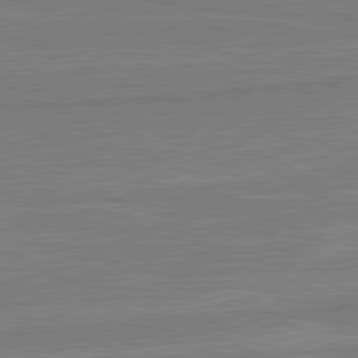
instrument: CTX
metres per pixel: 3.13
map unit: lApd
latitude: 80.7435
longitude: 168.0850
